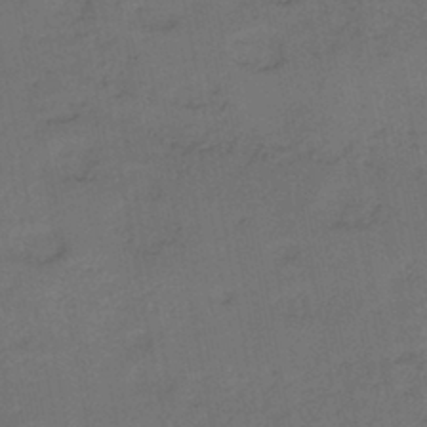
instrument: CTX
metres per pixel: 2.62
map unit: HNb
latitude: -44.0094
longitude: -38.6112
